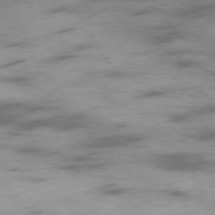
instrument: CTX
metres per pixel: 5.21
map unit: Ap
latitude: -76.1417
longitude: -69.1592
